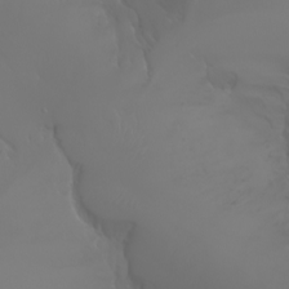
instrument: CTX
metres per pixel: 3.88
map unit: Aa
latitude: -6.9352
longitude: -85.3671
